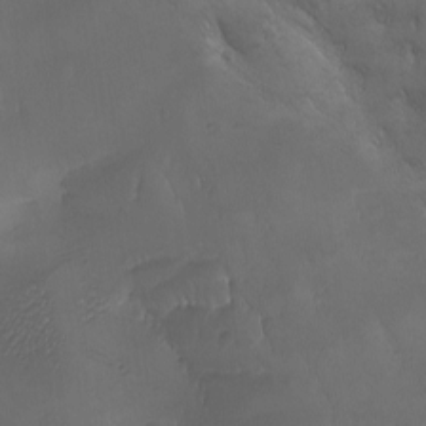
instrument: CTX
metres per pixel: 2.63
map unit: Ave
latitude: -7.2754
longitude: -121.9717
